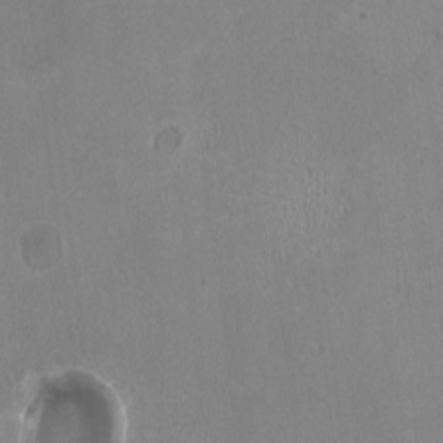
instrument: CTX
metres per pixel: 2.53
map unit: HNhu
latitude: -3.4643
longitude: -1.7071
